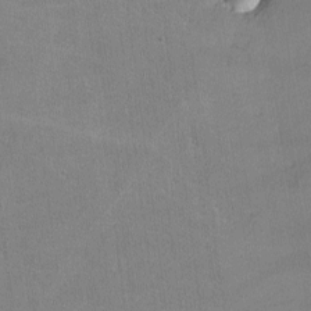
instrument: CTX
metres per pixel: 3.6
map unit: lHvf
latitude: -11.4077
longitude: -101.6694
